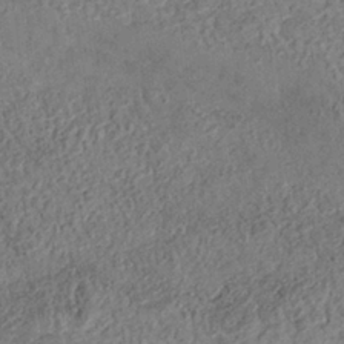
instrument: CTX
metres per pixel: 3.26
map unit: Nhe
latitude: -36.8597
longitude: -176.9513
